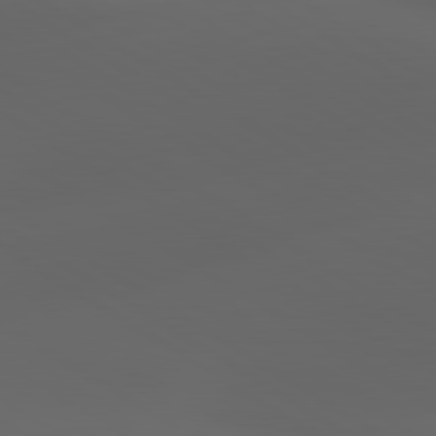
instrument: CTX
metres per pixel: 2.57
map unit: lApd
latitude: 80.6490
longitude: -85.7639
